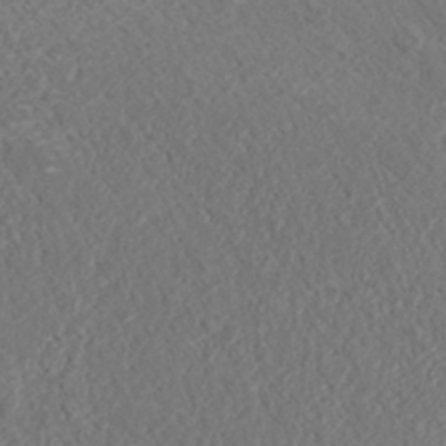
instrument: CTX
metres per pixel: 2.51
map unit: ANa
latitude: 35.7071
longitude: 14.7464
